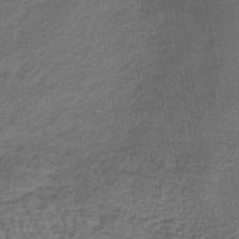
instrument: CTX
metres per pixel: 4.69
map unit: lHb
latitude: -39.9178
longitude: 61.8611
